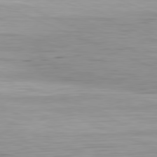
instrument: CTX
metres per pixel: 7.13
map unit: Ap
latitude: -81.6533
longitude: -74.6302
